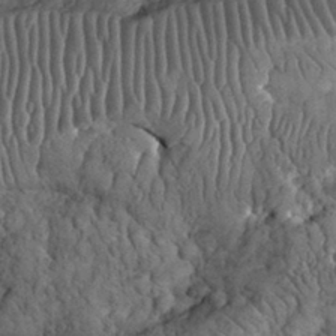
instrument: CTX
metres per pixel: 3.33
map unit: eHh
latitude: 32.6868
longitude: -66.9891
